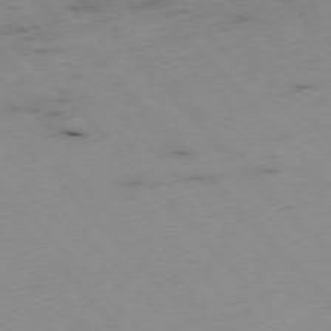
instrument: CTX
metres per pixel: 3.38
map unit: Ap
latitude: -76.7274
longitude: -60.4412
